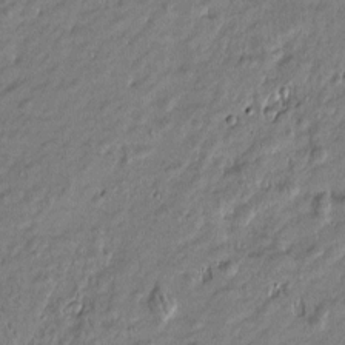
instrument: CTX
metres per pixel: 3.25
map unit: Htu
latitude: -6.6140
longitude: 176.9164
